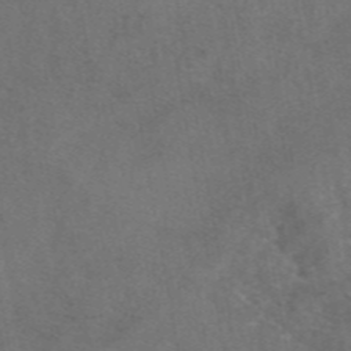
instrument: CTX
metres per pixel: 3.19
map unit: eAb
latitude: 47.7261
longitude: 108.8786
